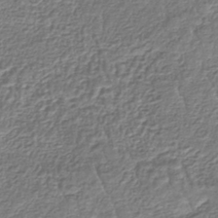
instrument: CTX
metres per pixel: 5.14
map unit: lHb
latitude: -42.2739
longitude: 64.8975
